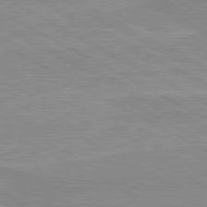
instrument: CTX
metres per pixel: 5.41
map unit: lApd
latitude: 80.6490
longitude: 143.8800
